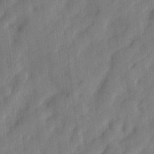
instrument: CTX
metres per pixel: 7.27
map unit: lHvf
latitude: 23.8583
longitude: 142.8030
